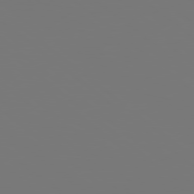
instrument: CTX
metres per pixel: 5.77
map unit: Hpe
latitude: 78.8191
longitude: -138.1578
